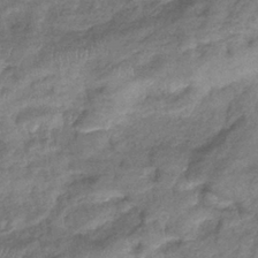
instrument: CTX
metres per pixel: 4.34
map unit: eHb
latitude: -38.8030
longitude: 78.4062
